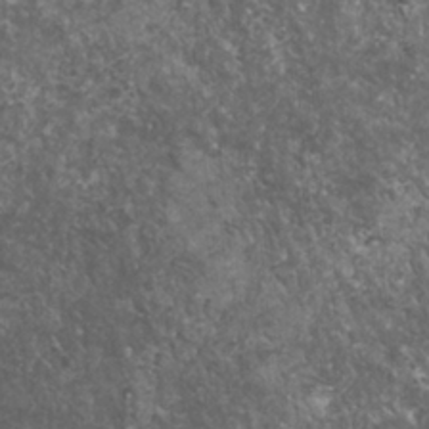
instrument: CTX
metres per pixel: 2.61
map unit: HNhu
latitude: 1.7071
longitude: 4.1039
